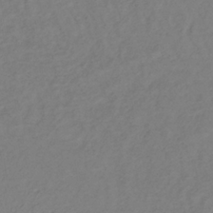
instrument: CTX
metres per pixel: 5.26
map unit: lHb
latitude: -34.9164
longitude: 71.4643
